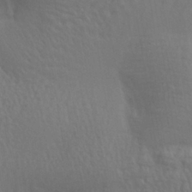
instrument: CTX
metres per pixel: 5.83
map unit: Aa
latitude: 29.2537
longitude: -136.7247
